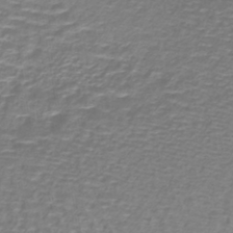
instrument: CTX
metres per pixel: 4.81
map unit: lHb
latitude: -40.6896
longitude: 59.2564
